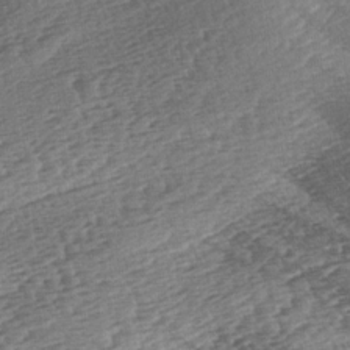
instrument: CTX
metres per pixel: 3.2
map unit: lAa
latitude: -3.2753
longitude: -127.1781
